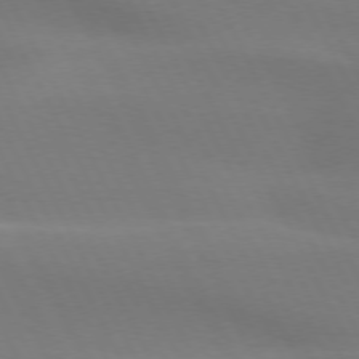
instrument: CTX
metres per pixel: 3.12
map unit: lApd
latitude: 73.4238
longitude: -48.7246
